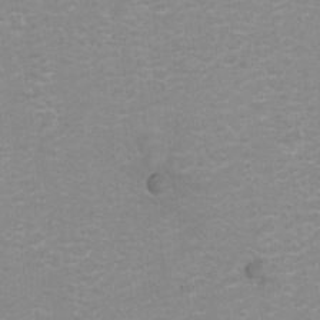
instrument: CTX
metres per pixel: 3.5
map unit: Hto
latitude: 5.6127
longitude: -32.3467
